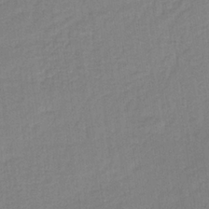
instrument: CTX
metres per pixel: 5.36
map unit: HNb
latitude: -34.3495
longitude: 63.5210
